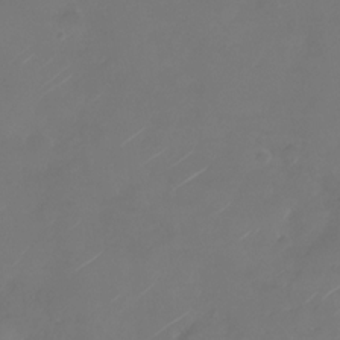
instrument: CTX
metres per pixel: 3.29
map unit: Nhu
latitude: -28.7085
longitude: -71.6883
